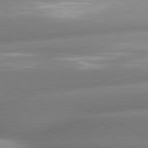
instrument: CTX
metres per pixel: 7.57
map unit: lApd
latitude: 80.2522
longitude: -158.9892
